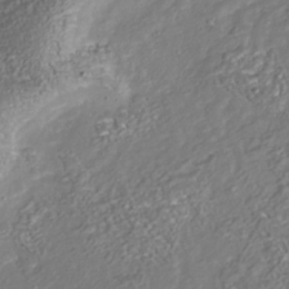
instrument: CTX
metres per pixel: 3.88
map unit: Nhu
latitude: -38.6897
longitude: -80.6301
